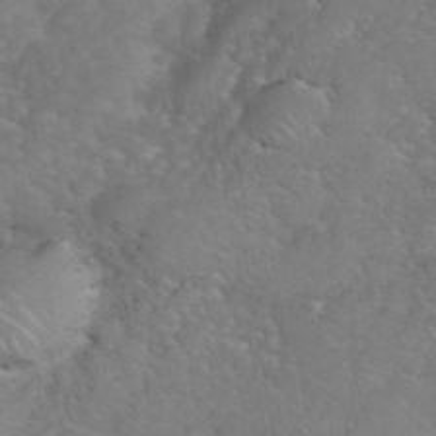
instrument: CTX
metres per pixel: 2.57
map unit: eHh
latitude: 40.5923
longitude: -57.6882
